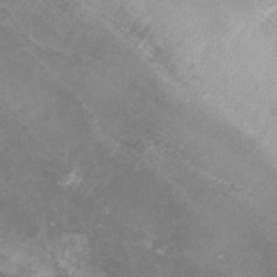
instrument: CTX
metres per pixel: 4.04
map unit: lHvf
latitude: -14.5196
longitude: -99.6504
